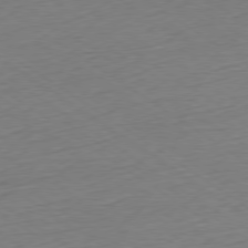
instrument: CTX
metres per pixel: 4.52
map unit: Hpe
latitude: -79.4454
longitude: 13.0864
